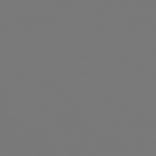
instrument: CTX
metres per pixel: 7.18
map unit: Hpe
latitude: 78.2334
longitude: -163.0648
